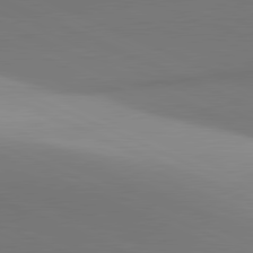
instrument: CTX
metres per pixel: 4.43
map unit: lApd
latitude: 81.4615
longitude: 143.1620
